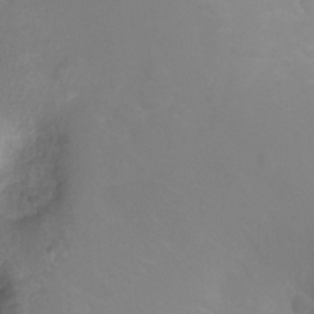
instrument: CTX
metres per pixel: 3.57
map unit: Ht
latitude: -3.4454
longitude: -26.5168
